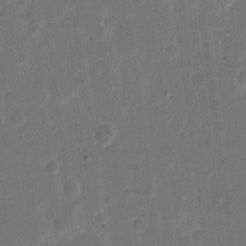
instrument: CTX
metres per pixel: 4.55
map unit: eHh
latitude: 11.9339
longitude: -67.0647
